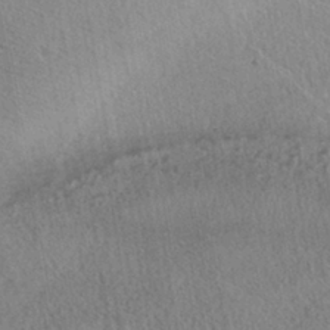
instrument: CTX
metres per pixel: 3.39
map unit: HNhu
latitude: -41.4643
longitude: 98.6896
